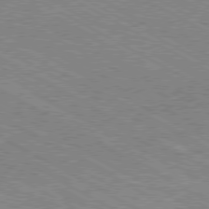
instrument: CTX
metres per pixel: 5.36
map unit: Hpe
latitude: -80.8408
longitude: 20.3306
